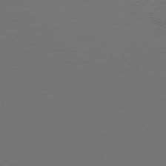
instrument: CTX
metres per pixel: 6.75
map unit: Ap
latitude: -75.1432
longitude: -75.9717
